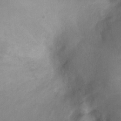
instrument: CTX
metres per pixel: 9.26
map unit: Ht
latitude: 5.1781
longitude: -30.2712
